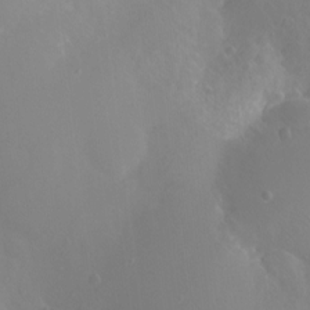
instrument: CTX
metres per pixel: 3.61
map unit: Ht
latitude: -11.2754
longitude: -43.7639
